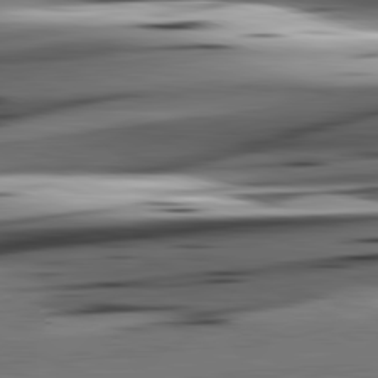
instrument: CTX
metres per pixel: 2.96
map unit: lApd
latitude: 82.4034
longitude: 151.6533
